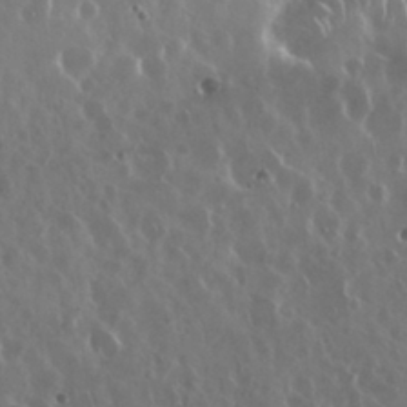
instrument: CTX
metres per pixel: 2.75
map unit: Nhu
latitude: 29.4615
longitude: -59.7639
